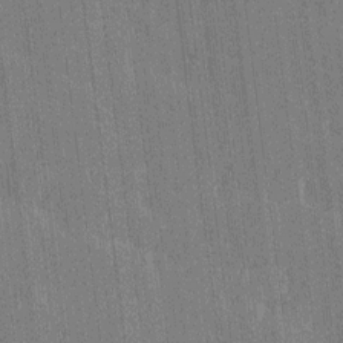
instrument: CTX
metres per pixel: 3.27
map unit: Htu
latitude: -7.1053
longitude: 176.2173
